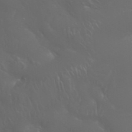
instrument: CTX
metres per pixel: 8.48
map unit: Nhu
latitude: 28.6112
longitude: -66.5167
